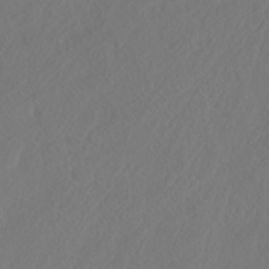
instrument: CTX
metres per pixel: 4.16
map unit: ANa
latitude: 36.5168
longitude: 14.3118
